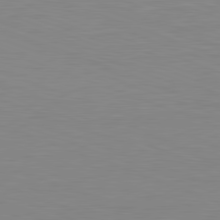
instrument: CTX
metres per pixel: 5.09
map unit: Hpe
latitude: -82.0850
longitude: 9.5966
